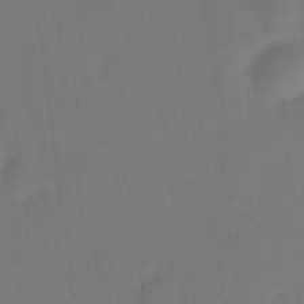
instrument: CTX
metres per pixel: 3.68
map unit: HNhu
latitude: 8.7813
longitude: 15.1620
